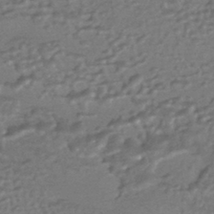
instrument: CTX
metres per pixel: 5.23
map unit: HNhu
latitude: -43.3131
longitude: 95.1053
